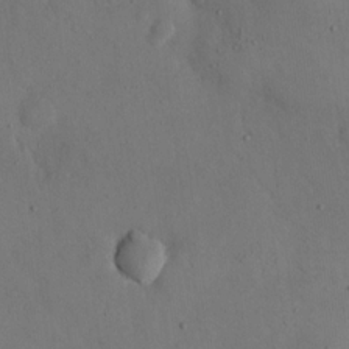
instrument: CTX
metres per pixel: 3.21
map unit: eHh
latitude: 16.4223
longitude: -67.8961
